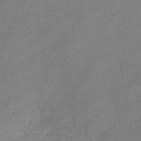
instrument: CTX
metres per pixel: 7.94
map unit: HNb
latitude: -45.4832
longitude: -37.7450
